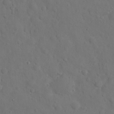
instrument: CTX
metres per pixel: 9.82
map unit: eHh
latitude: 22.0633
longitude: -63.0270
